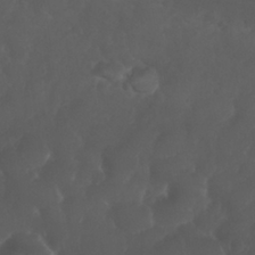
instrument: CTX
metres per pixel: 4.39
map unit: Nhu
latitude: 26.6869
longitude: -65.1781
